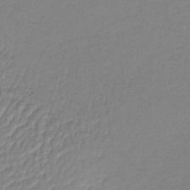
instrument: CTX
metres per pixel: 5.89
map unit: lHb
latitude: -41.8800
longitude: 59.0675
